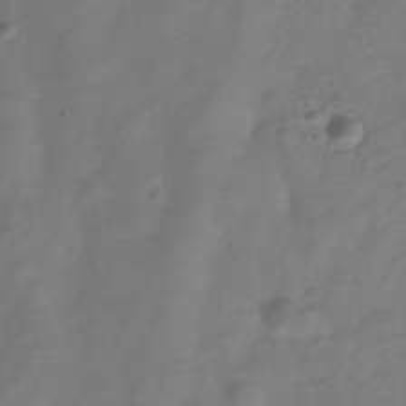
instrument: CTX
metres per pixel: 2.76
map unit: Hve
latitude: -33.0676
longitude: 91.7856
